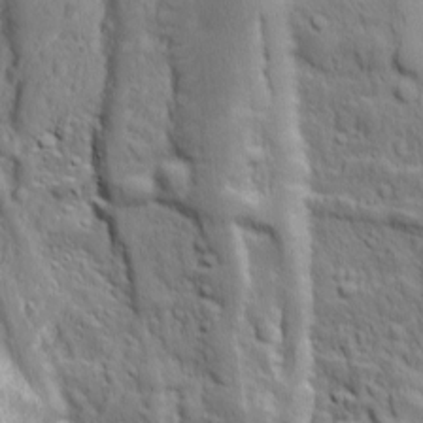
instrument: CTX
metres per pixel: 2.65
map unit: Ave
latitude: 11.1025
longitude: -103.9150
